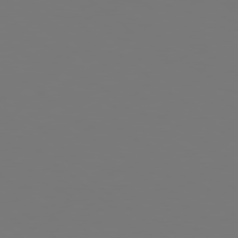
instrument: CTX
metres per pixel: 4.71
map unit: Hpe
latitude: 78.3656
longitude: -135.7827
